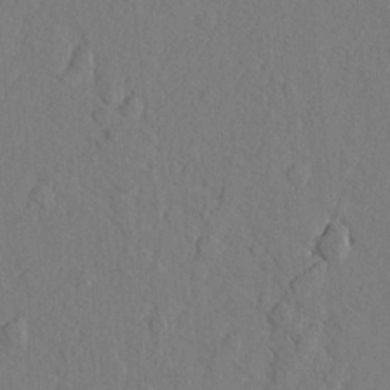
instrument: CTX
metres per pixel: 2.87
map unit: lAvf
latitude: 8.2712
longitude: 165.9556
